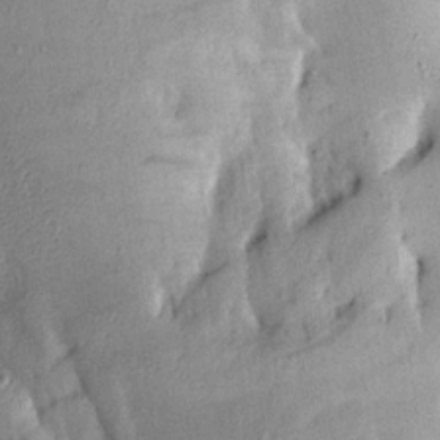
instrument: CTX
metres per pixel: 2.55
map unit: Aa
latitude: 13.6505
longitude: -144.6112
